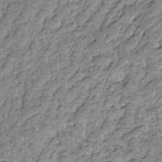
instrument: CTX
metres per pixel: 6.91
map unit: HNhu
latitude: 3.0836
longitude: 8.8786
